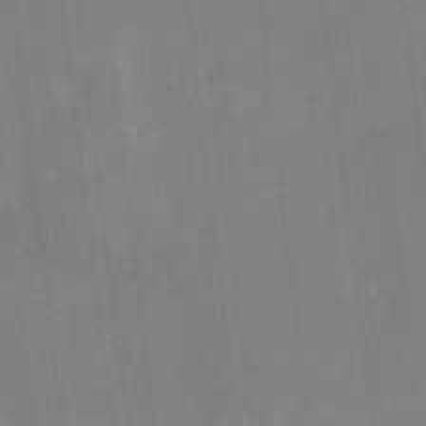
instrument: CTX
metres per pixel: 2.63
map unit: HNhu
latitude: 6.8569
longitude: 2.8974
